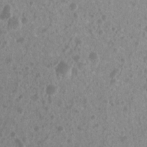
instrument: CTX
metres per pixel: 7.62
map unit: Nhu
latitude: 7.2915
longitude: -20.9702
